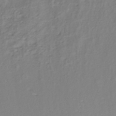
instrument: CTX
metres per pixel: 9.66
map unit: ANa
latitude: -38.1039
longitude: 98.0472
